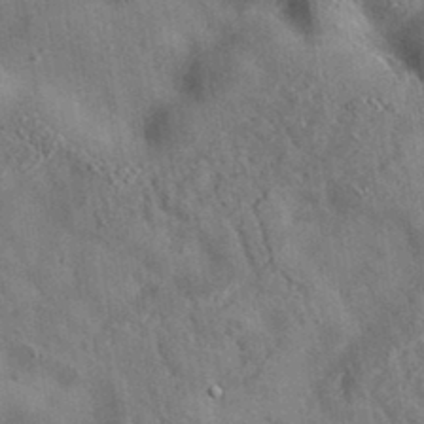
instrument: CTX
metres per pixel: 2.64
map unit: eAb
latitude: 34.7624
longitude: 110.6518
